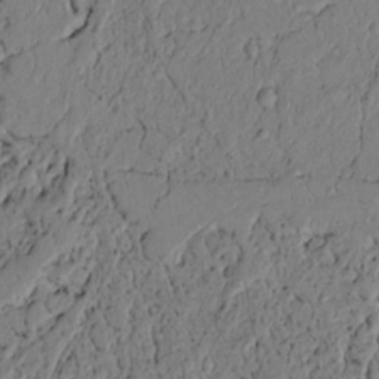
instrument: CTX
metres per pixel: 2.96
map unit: lAvf
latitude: 4.6868
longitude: 164.9731
